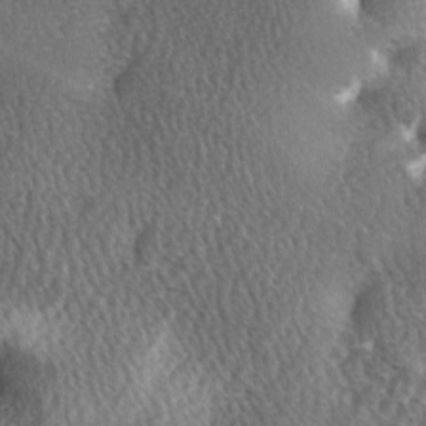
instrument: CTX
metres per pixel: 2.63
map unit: Ave
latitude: -6.0283
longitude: -120.4790
